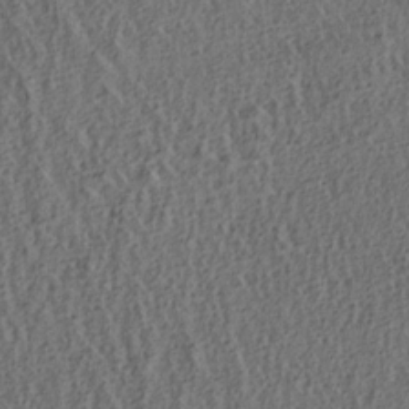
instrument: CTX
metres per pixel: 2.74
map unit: lAa
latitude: 4.4601
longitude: -113.3859
